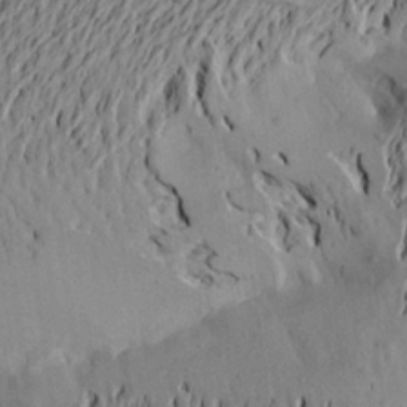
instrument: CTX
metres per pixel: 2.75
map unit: Aa
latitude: 20.8947
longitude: -149.3860
